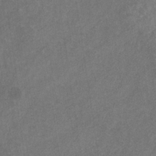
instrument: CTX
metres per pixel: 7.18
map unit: eHb
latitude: -31.4076
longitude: 71.6533
